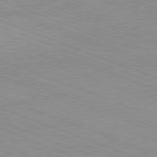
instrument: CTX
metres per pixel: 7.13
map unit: Ap
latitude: -81.4644
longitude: -74.3278
